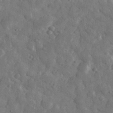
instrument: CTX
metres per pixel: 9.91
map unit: eHh
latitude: 33.1592
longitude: -69.5560
